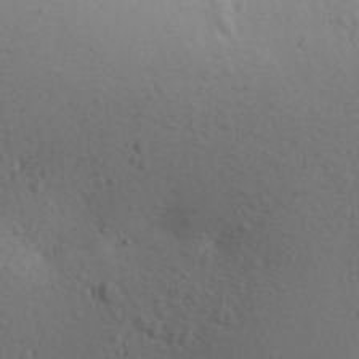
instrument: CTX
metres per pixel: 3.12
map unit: Aa
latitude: 30.0633
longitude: -146.4034
